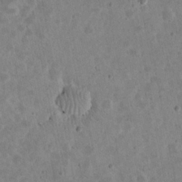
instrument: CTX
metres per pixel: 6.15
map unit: eHh
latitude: 21.8017
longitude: -68.3467
